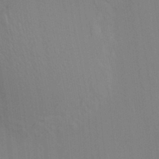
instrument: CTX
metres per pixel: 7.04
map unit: HNhu
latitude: 7.5371
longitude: 14.1606
